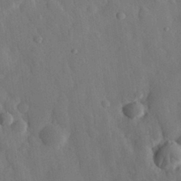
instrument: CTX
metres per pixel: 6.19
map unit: eHh
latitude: 30.7436
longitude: -78.4412
